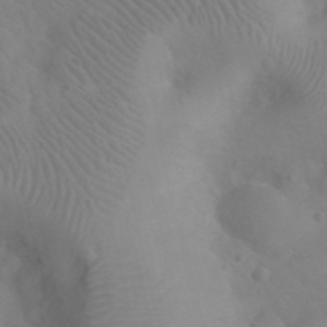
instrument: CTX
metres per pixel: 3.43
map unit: eHh
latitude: 25.3481
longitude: -66.7624
